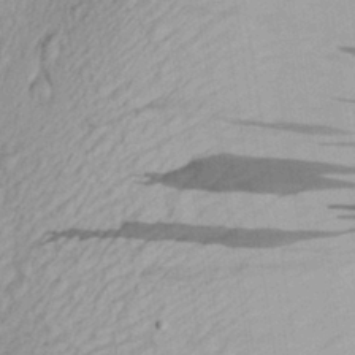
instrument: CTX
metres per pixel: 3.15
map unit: Aa
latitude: 30.2712
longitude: -136.3090
